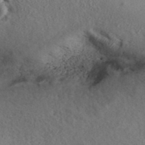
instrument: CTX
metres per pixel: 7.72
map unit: ANa
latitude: 39.8205
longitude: 18.0661
